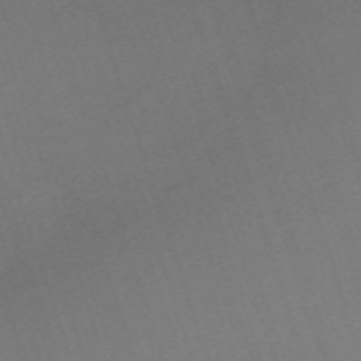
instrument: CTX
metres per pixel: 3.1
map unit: eHh
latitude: -63.1242
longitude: 50.5007
